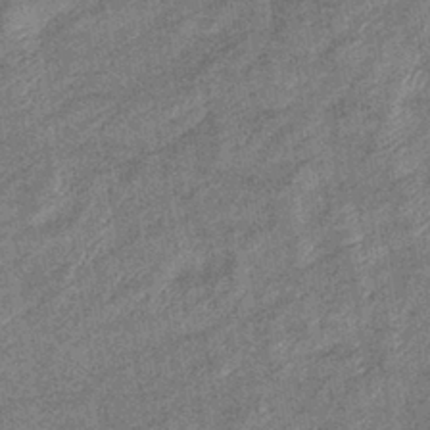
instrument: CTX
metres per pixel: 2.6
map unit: eHb
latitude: -38.7652
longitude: 79.1431
